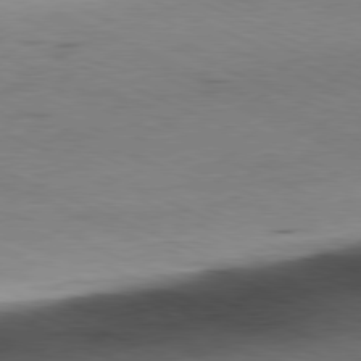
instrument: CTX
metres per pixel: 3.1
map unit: Ap
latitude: -81.4266
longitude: -71.2348
